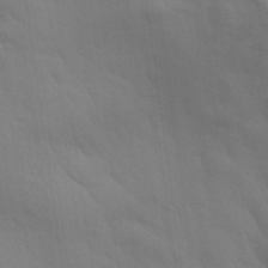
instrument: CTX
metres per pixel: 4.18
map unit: Aa
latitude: 28.0444
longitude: -138.9892
